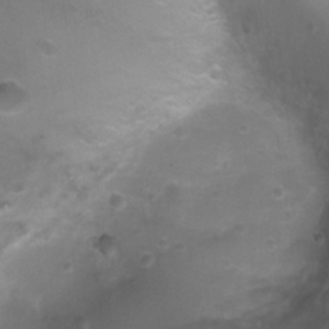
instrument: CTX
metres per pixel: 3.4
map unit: Ht
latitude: 4.4034
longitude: -21.1214
